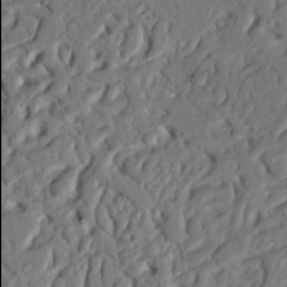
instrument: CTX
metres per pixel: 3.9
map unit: Nhu
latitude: 20.5924
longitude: -77.9906
